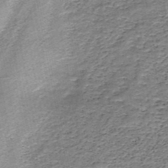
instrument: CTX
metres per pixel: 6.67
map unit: HNb
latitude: -48.9731
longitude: -39.9906
